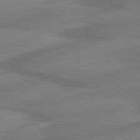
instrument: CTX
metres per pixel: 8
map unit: lApd
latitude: 80.9892
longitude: -82.1955
